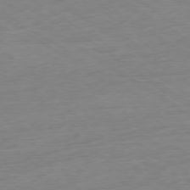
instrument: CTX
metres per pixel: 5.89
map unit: Ap
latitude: -78.6329
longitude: -58.6868
